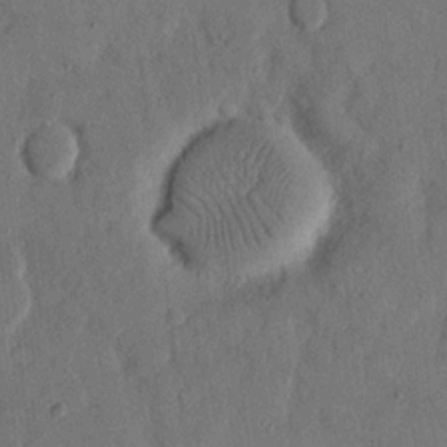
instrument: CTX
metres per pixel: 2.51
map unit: eHh
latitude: 13.9717
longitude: -68.4601
